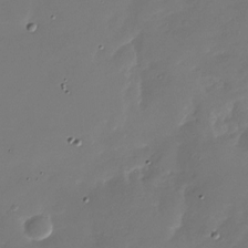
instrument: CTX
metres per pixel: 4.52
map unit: Nhu
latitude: -28.6896
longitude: -75.7261
